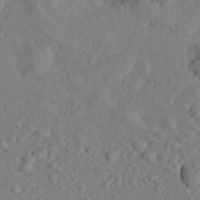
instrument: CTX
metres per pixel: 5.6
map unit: eHh
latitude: 24.4790
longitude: -78.9703
